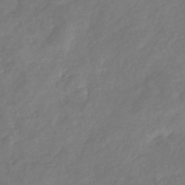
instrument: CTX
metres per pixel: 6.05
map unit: eHb
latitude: -34.6707
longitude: 75.7667
